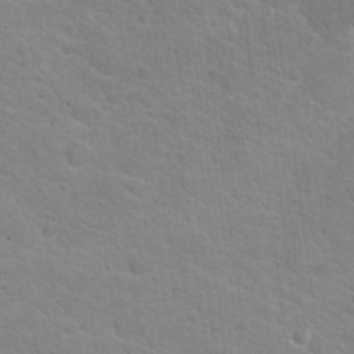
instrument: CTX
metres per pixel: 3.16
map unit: Hto
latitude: 17.7639
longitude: -36.9325
